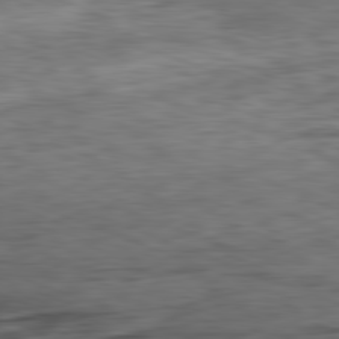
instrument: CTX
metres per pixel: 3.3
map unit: Ap
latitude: -81.7667
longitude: -79.7450
